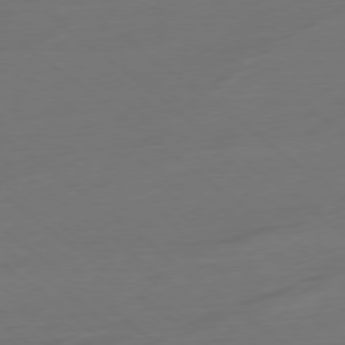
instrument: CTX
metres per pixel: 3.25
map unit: Ap
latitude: -78.5007
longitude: -76.5356
